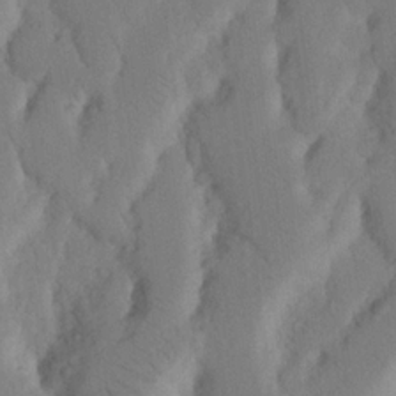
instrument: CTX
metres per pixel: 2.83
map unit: Nhu
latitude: 20.0444
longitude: -74.2334
